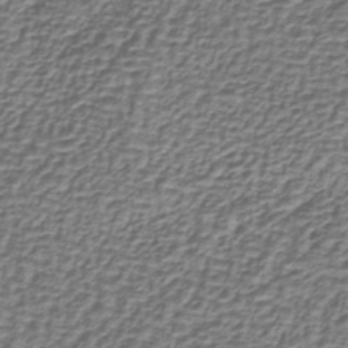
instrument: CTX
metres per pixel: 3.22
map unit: lHb
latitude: -39.8234
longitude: 61.3888
